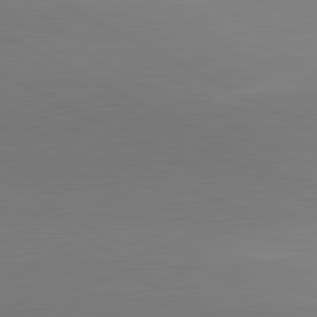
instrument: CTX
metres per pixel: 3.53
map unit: lApd
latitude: 81.5560
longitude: 151.6533
